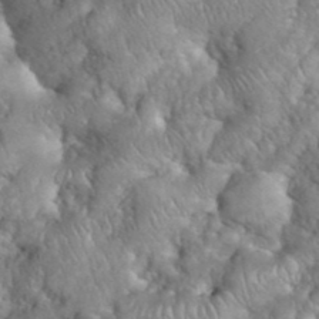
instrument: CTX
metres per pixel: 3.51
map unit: eHh
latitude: 38.8380
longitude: -57.4426
